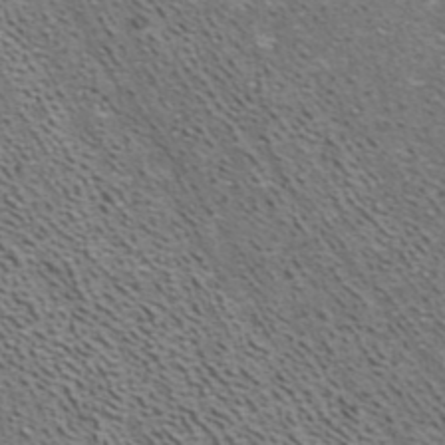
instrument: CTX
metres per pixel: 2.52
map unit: ANa
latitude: 39.7638
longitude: 22.6708
